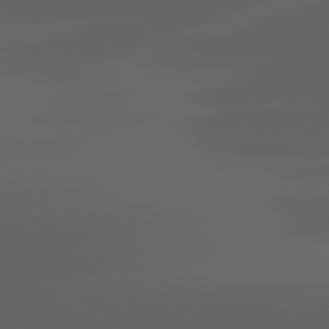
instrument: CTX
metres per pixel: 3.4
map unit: lApd
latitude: 80.1200
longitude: -93.0080
